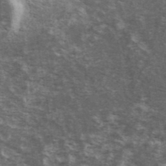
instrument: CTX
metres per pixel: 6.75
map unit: Ave
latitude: 40.3656
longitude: -110.2334
